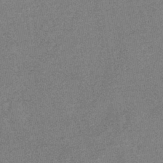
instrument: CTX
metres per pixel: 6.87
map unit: eHb
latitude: -36.2361
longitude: 78.5195
